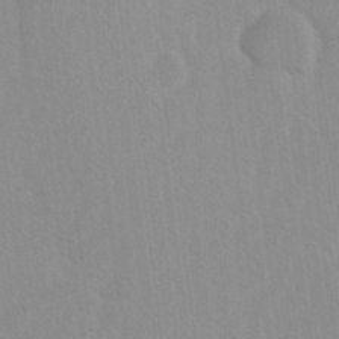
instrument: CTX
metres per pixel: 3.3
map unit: Ave
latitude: -1.8612
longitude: -113.0647
